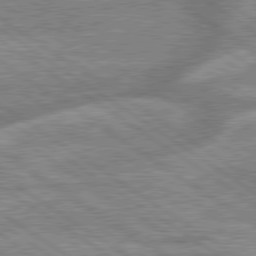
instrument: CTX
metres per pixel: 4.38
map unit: lApd
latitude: 79.6316
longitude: -169.7828
